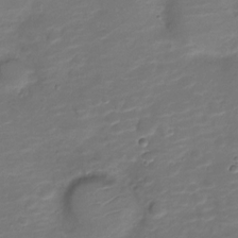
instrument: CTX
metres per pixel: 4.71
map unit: Nve
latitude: -20.0094
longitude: 104.0094
